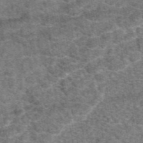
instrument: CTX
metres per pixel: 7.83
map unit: eAb
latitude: 49.0269
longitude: 108.3306
